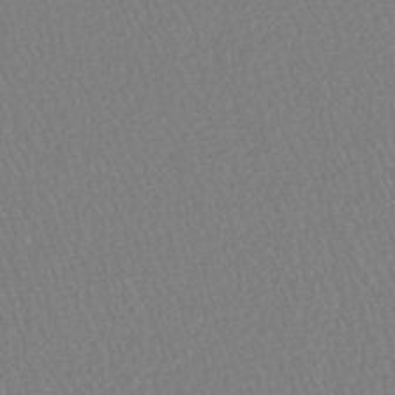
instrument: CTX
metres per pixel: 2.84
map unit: HNhu
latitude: -48.0661
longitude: 101.8422
